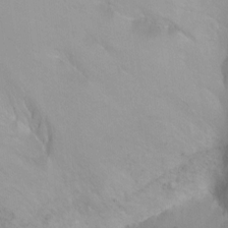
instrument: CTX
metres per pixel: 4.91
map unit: Ht
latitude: 1.8583
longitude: -36.2712
